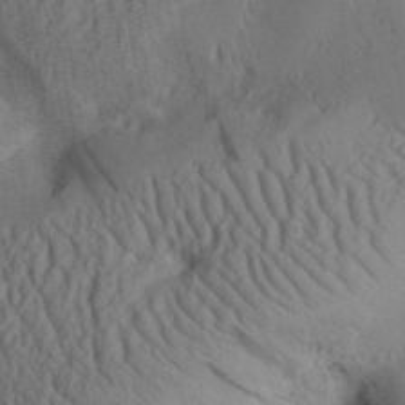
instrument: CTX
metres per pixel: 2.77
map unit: Aa
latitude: 31.6316
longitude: -141.8772
